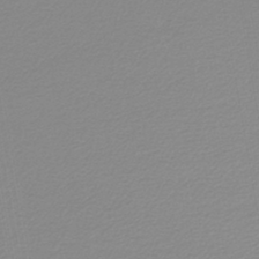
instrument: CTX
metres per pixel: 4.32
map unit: lHb
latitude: -44.1984
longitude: 65.5399
